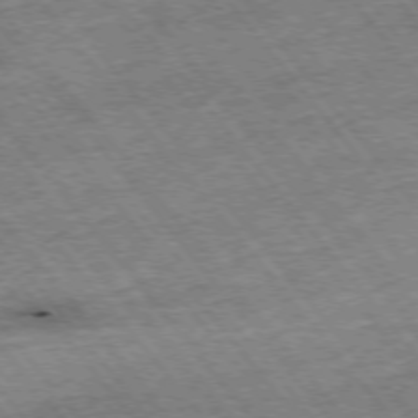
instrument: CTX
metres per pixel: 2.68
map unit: Hpe
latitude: -75.8612
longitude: -21.8017
